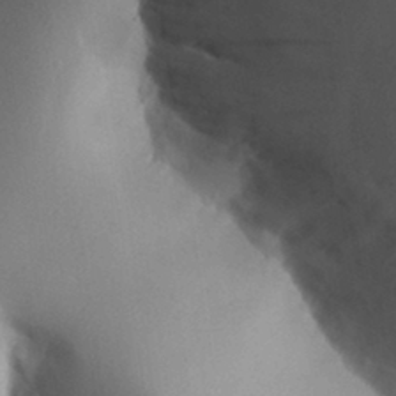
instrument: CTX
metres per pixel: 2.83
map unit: Aa
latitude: 32.2334
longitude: -141.4426
